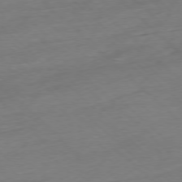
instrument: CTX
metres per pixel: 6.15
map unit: Ap
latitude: -77.6911
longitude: -98.1766
